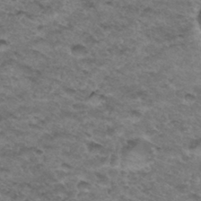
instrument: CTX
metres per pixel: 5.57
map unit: Hto
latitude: 33.5938
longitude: -48.3845
